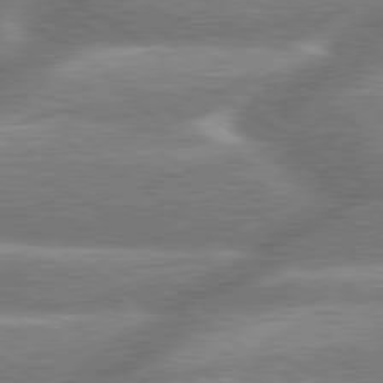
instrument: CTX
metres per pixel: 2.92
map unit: lApd
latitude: 79.7639
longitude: -159.6127
